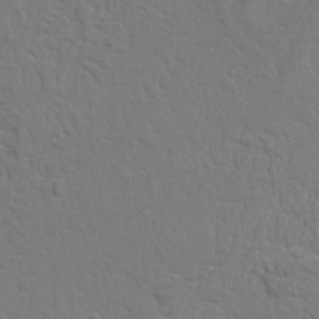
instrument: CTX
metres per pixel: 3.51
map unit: Aa
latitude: 9.5560
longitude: -130.4223
